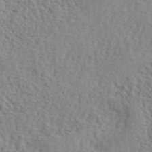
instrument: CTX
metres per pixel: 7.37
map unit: lHvf
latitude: 41.8016
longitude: -87.5749
